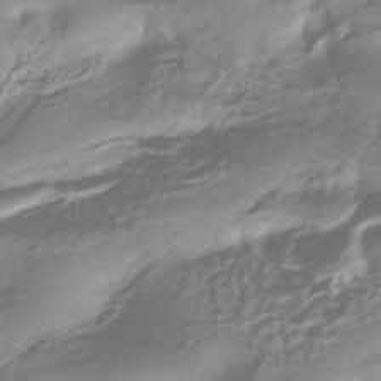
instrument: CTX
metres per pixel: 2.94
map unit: HNhu
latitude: -43.7477
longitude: 93.4832
